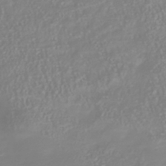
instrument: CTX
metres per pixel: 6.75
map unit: Nhu
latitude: -41.1242
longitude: -84.6680
